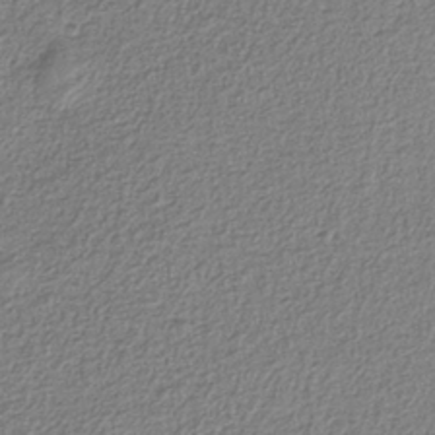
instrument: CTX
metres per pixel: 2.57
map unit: eAb
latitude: -37.9178
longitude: 52.6329
